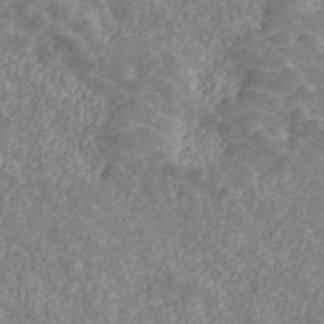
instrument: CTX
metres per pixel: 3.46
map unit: ANa
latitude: 45.0836
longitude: 21.5777
